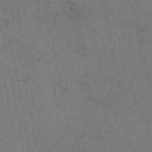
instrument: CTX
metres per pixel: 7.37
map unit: eAb
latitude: 51.7071
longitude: 115.1620
